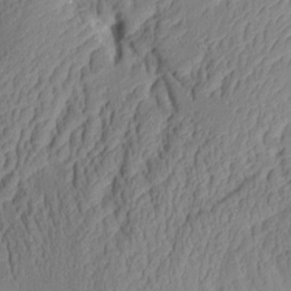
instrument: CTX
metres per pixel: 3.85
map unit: Aa
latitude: 7.7072
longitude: -128.2144
